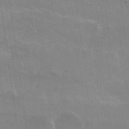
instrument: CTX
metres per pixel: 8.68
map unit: Nhu
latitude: 26.2145
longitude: -51.9906
